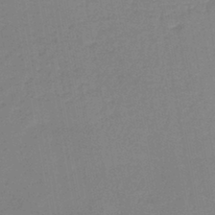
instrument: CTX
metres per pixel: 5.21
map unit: lHb
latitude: -42.1794
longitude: 74.0661
